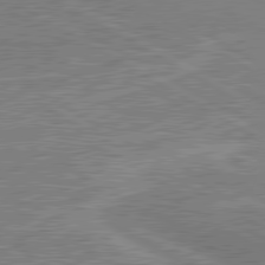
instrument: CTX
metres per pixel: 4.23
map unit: lApd
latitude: 80.6868
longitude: 145.0864
